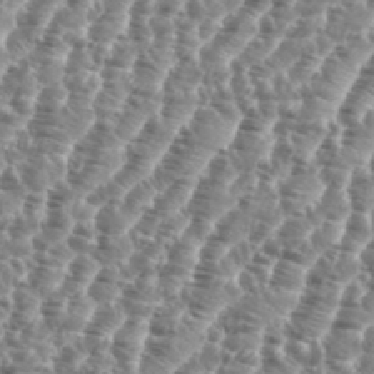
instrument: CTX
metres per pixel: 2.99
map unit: eHh
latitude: 35.0458
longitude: -135.5560
